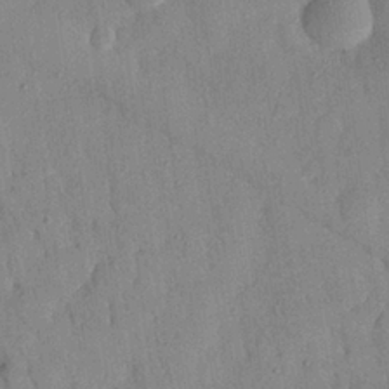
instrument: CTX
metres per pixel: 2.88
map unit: eHh
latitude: 26.8191
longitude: -75.7639
